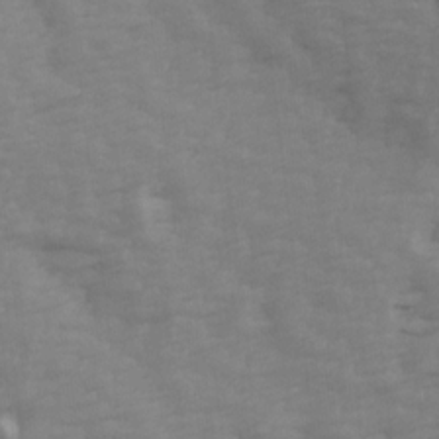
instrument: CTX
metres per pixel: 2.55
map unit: Ave
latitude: 14.2334
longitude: -105.3860
